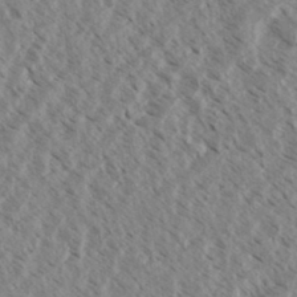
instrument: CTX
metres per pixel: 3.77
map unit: eHh
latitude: 34.2333
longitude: -140.3089
